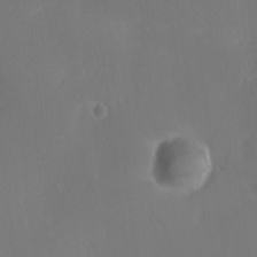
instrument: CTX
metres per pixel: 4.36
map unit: Ave
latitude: 1.2348
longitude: -113.5749
